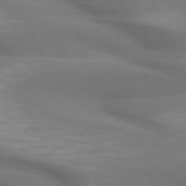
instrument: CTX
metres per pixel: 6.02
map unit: lApd
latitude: 72.7058
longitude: -49.5749
